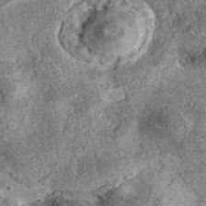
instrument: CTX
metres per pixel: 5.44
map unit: eAb
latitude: 37.1781
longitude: 110.6141
